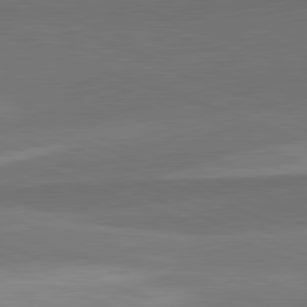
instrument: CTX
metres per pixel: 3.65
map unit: lApd
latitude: 82.2333
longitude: 137.4265
